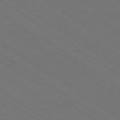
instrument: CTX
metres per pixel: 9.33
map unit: Ap
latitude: -79.8422
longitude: -66.1011
